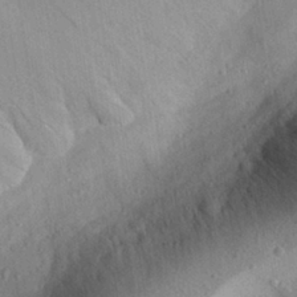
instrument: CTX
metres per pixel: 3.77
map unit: Aa
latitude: 28.7813
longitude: -144.1578
